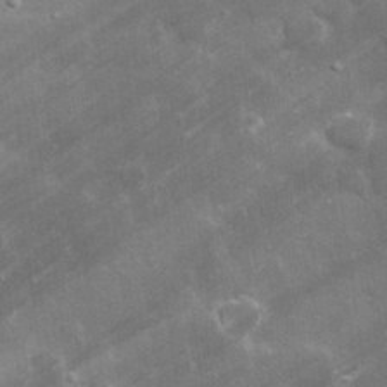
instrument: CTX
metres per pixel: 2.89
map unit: lHvf
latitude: 32.6679
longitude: -92.2900
